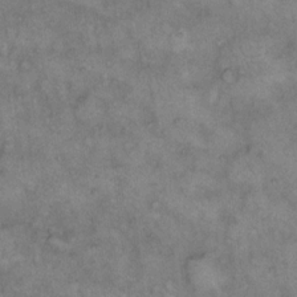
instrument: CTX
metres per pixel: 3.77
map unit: eHh
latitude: 14.1389
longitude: -64.1011
